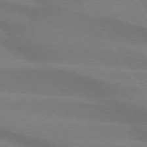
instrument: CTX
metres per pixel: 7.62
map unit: lApd
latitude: 74.1011
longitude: -62.7813
